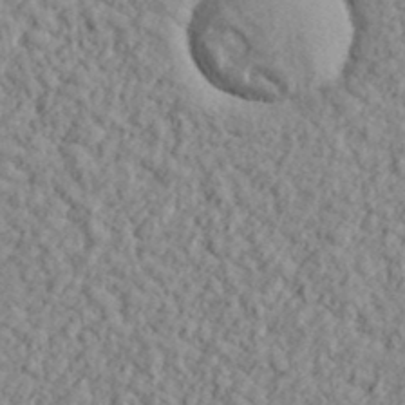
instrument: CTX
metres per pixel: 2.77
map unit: lHvf
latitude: 38.3467
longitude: -91.0081
